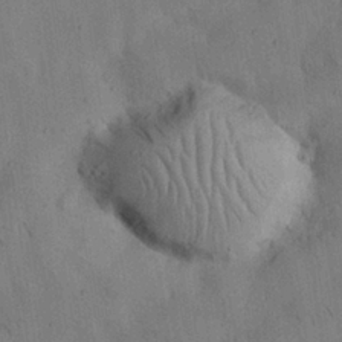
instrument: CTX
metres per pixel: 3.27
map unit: Nhu
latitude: 26.4223
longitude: -71.8583
